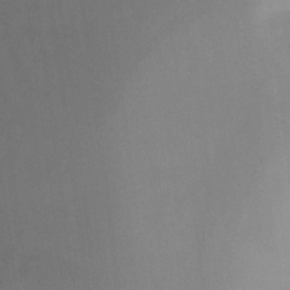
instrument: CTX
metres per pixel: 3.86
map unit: Aa
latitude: -13.4832
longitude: -59.2726
